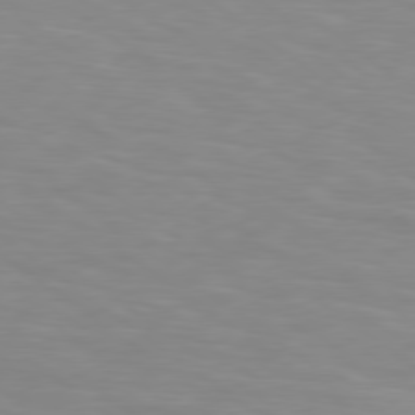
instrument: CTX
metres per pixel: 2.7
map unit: Hpe
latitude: 78.6113
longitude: 174.8407
